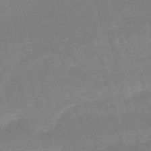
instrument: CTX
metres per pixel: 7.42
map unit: eHb
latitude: -48.1039
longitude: 87.0675
